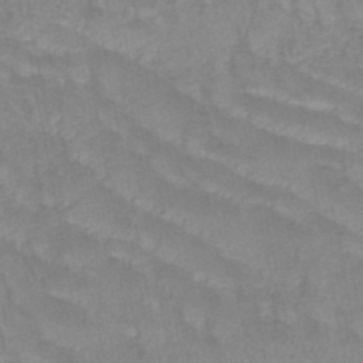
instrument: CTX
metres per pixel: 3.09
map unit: HNb
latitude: -49.0298
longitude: -50.3278
